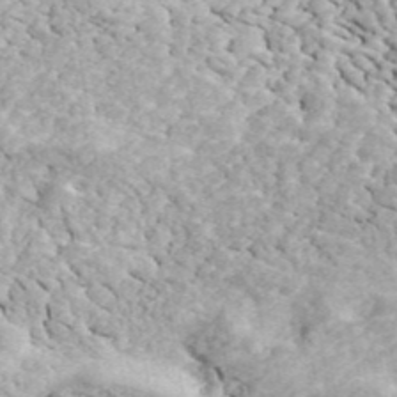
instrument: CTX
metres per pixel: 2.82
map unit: ANa
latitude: 45.3293
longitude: 37.7477
